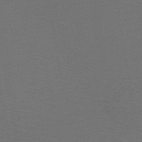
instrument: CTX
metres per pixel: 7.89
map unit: lHb
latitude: -43.6154
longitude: 53.1998
